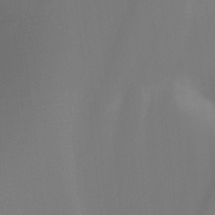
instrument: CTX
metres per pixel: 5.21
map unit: Ht
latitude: -9.3132
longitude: -46.5924
